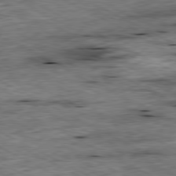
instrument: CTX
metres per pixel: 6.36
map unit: Ap
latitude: -80.9731
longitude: -88.9514
